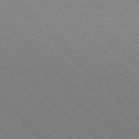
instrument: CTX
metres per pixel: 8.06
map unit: Hpe
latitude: 77.4804
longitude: -127.5371
